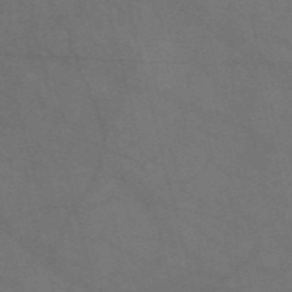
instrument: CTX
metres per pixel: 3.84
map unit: Nve
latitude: -57.4076
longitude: 51.3699
